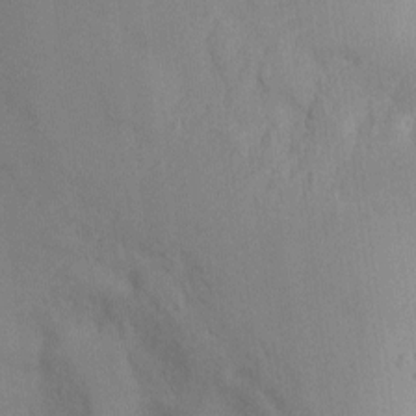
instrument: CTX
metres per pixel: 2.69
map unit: Ht
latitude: -8.7652
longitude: -30.8380
